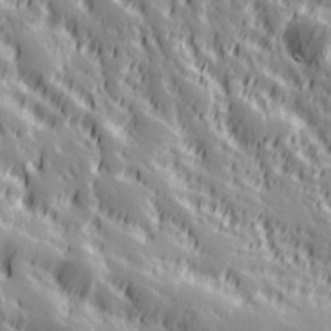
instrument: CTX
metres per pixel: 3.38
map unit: Hve
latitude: 32.5357
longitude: 149.5777
